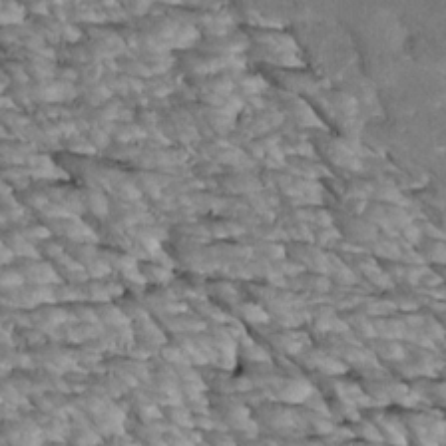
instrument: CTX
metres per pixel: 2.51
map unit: Htu
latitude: 2.5734
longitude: 143.6910
